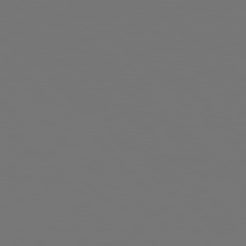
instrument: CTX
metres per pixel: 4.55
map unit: Hpe
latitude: 77.7827
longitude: -176.6112
